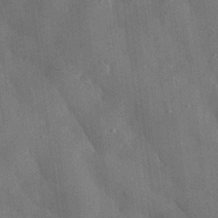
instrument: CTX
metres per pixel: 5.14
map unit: eHh
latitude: 30.8191
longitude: -76.8380
